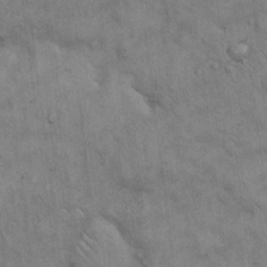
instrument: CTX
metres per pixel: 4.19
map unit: Hto
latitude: 12.7813
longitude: -60.2900
